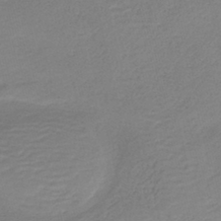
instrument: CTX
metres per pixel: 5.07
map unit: HNb
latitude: -41.5399
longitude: 50.4818
